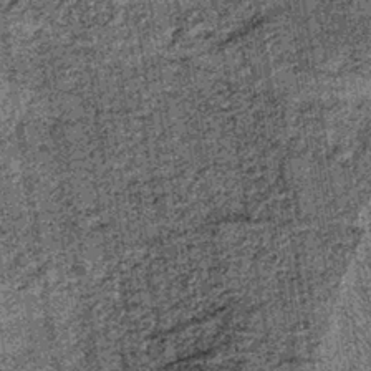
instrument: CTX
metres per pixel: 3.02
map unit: lHb
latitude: -38.0850
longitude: 67.4455
